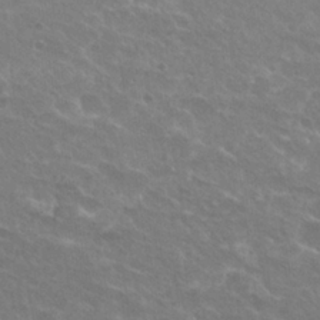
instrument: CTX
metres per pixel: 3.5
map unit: Hto
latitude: 25.4615
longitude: -36.4601
